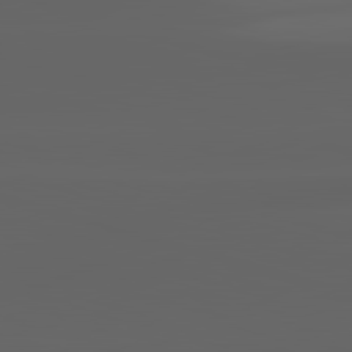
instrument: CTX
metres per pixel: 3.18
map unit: lApd
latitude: 82.9324
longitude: -133.9906
